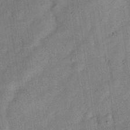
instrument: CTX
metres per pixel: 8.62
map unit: Hve
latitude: -31.6155
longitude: 92.1039
